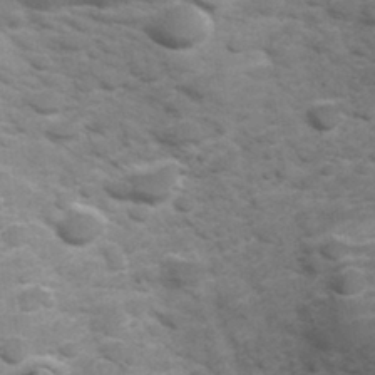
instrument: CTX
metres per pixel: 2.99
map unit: Hve
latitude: 32.1011
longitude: 152.0094
